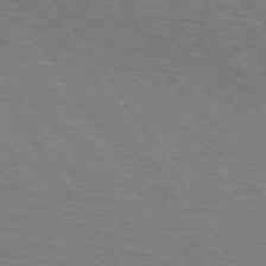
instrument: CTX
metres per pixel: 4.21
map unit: lApd
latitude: 73.3104
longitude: -73.1026
